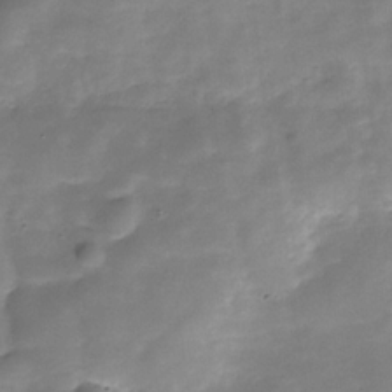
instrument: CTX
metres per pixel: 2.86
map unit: Hve
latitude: -30.6140
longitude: 93.1431
